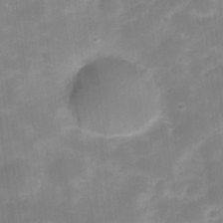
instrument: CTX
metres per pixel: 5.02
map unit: Nve
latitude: -27.3509
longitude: -148.8002
